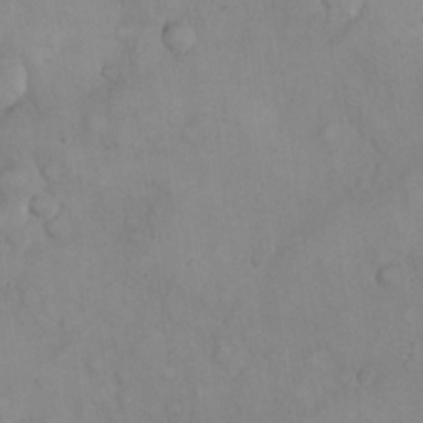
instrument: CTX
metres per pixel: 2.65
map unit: eHh
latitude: 21.8961
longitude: -61.8961
